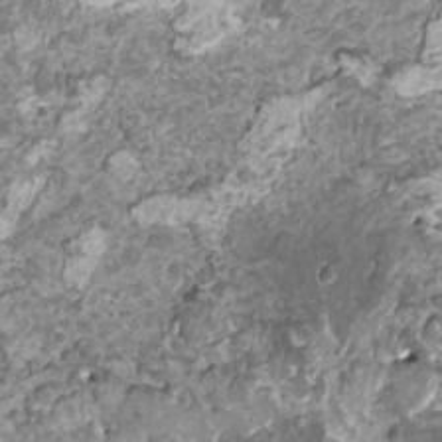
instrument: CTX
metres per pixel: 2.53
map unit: HNhu
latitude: 0.2711
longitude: 5.8044
